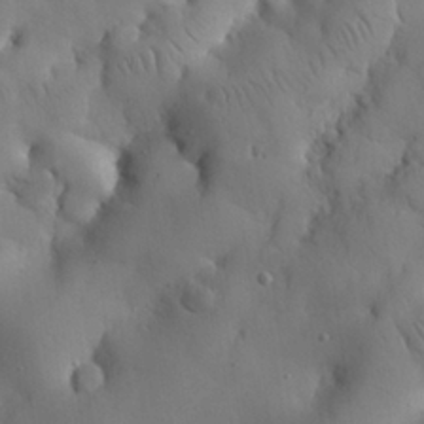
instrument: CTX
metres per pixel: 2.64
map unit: Nhu
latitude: 26.0444
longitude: -72.4601
